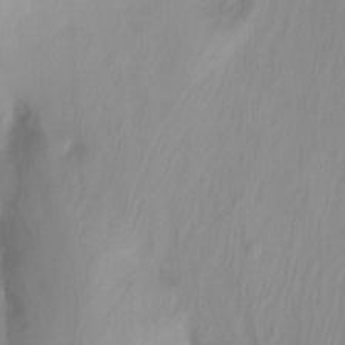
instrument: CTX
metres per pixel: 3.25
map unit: Nhu
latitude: -12.5763
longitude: -61.6127
